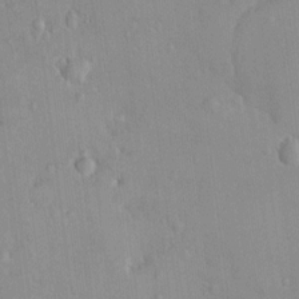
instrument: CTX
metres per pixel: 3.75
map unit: HNhu
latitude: 5.9150
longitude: 2.7274
